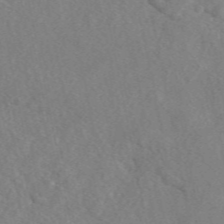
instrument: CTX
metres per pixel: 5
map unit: eAb
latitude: 48.7624
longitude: 108.6896
